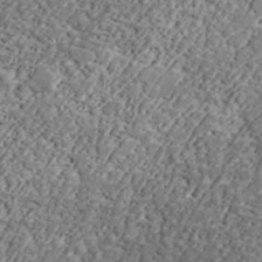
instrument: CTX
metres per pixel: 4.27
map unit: lHvf
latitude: 37.7828
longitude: -91.5371
